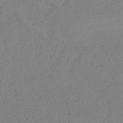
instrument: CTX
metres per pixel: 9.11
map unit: HNb
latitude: -34.1795
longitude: 53.8044
